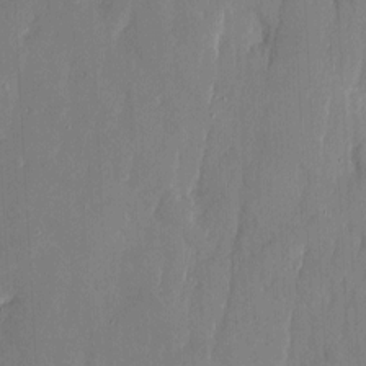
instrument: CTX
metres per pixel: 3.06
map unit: eHh
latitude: 6.4223
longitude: -68.9514
